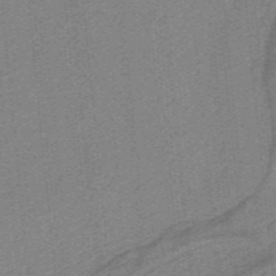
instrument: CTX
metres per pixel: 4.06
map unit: HNb
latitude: -39.0864
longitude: 53.8233
